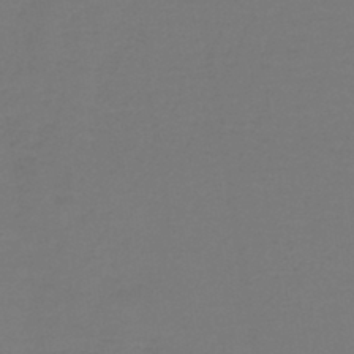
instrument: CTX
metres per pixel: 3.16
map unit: lHb
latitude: -42.5195
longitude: 52.7841
